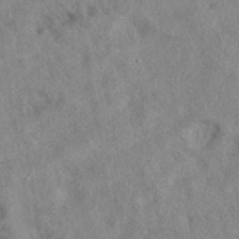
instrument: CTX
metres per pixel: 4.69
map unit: eAb
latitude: 38.6112
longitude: 112.5574
